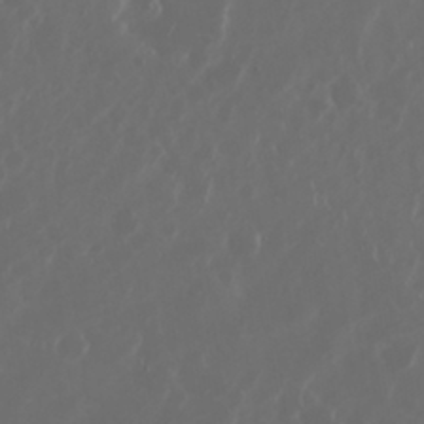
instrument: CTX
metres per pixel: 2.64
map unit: Nhu
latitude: 30.1956
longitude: -60.1955
